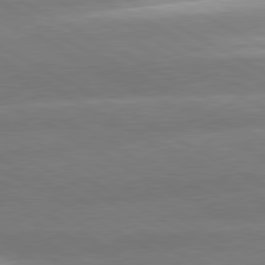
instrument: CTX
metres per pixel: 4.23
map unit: lApd
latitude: 80.6490
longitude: -155.9528
